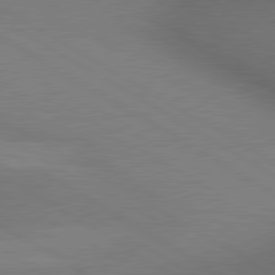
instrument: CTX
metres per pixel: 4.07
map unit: lApd
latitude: 80.3656
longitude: 136.3873
